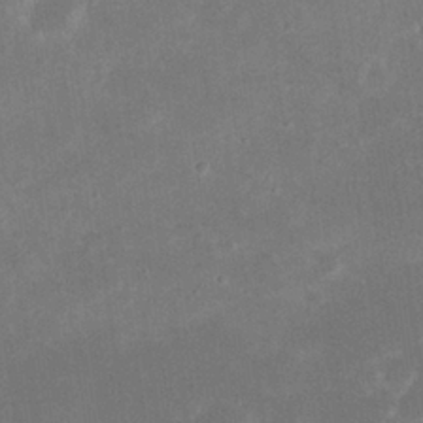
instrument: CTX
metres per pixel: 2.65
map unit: eHh
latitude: 20.4790
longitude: -69.0081
